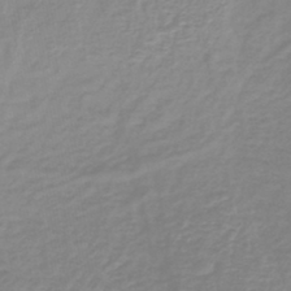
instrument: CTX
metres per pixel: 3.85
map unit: lHb
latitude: -41.2376
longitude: 63.3887
